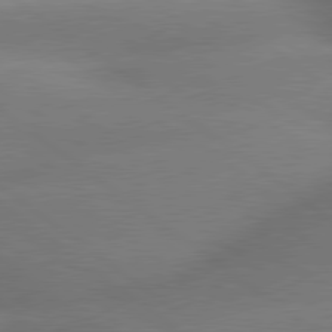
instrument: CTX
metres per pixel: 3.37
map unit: lApd
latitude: 79.8395
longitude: -167.3859
